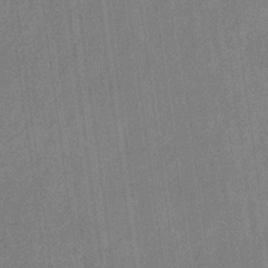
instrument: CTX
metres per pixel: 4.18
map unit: eHb
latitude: -29.5399
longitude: 70.5763
